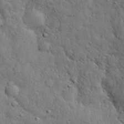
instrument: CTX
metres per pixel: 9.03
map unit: eHh
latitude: 28.8002
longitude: -75.5938
